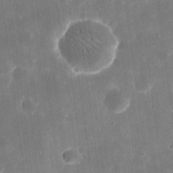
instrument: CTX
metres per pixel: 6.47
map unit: eHh
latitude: 20.1956
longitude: -67.7260
